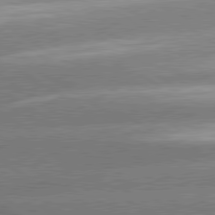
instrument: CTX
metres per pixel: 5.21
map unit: lApd
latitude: 80.3089
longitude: -154.4412
